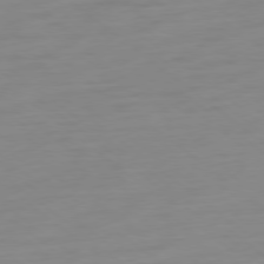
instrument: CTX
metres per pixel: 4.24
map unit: Ap
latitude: -78.9730
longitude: -66.7246
